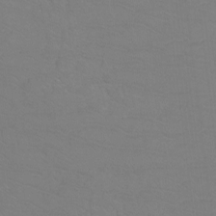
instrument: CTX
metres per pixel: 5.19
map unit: Htu
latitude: -12.7274
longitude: -70.7246
